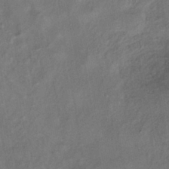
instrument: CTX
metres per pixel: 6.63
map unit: eHh
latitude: -40.8219
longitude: 119.6533
